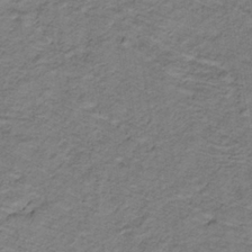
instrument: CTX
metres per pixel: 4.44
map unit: lHb
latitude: -32.1606
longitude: 65.3510
